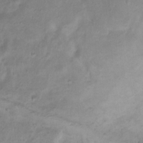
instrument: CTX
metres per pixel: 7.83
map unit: Htu
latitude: 3.2915
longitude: -21.6505
